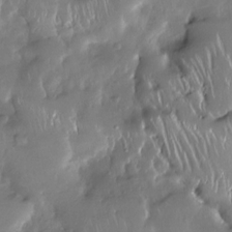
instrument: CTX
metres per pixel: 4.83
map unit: Nhe
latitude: -27.2187
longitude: -110.8380
